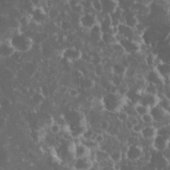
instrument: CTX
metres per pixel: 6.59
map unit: eHh
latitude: 33.5182
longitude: -61.9528
